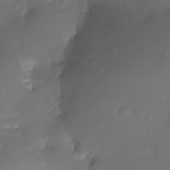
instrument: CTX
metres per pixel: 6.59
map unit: Ht
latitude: -10.5385
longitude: -35.7827
